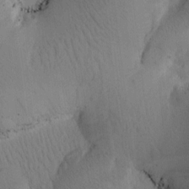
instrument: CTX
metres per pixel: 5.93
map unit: Htu
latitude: -0.5196
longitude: 173.6344
